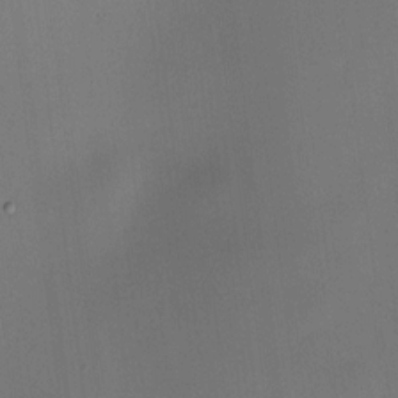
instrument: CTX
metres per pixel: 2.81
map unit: HNhu
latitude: 8.9514
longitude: 15.1243
